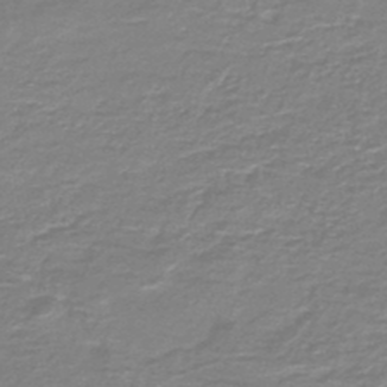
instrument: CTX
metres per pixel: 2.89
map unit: HNb
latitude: -46.9541
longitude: 52.4818
